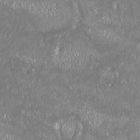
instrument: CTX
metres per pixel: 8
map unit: HNhu
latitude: -2.5195
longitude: 11.1620
